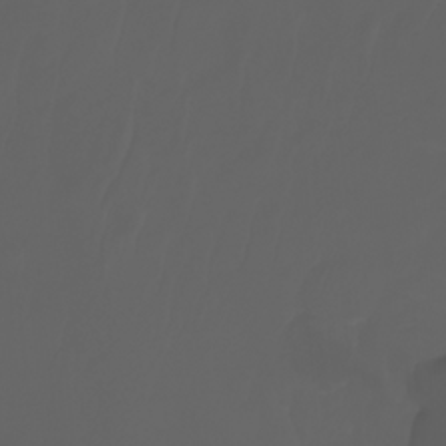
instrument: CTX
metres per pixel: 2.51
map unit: Nhu
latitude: -5.4643
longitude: -89.0459
